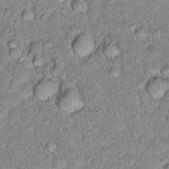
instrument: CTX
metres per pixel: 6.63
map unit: Hto
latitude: 16.9703
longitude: -35.6505
